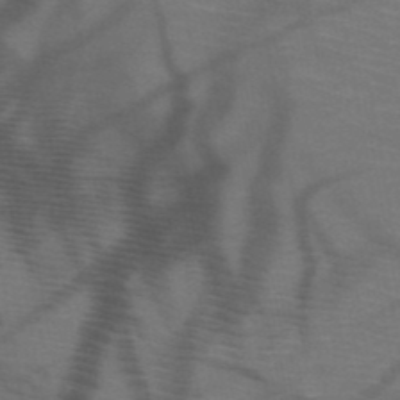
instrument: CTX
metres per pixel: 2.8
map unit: HNb
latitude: -50.4062
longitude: -44.4790
